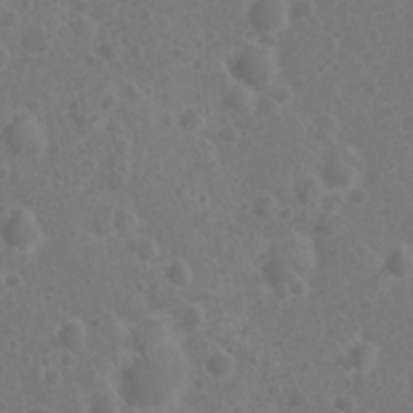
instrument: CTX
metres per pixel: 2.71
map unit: Nhu
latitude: 2.4601
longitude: -14.8191
